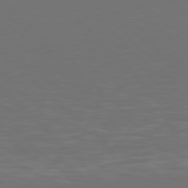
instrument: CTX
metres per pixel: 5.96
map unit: Hpe
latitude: 77.6127
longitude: -169.5371
